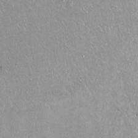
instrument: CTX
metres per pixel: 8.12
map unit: Ht
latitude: -14.6330
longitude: -43.9717
